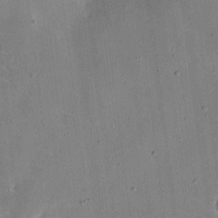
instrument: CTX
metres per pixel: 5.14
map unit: eHh
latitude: 10.7624
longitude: -69.0648
